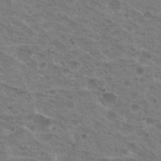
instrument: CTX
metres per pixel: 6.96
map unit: Hto
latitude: 18.7813
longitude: -31.8584
